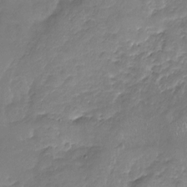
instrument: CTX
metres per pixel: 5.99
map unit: Nhu
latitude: -18.0472
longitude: -57.4426
